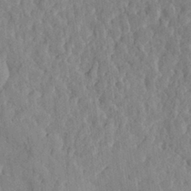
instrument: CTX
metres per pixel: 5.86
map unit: eHh
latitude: 27.9150
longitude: -76.9136
